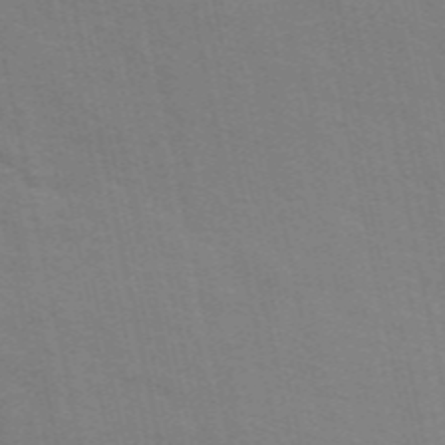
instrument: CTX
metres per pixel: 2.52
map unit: ANa
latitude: 49.7828
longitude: -74.5357
